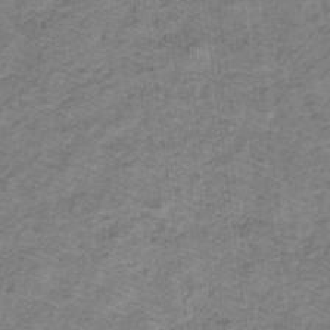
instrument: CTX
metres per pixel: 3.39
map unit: lHb
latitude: -32.4251
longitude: 64.8219
